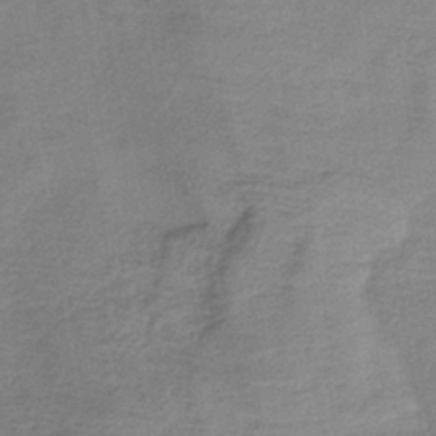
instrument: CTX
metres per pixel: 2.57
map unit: lHb
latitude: -38.4062
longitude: 72.5762
